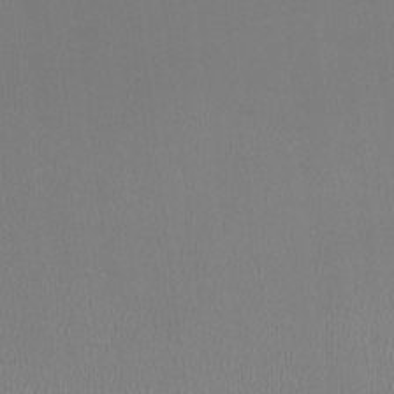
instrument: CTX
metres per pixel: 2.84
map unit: HNhu
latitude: -3.0675
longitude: -2.2333
